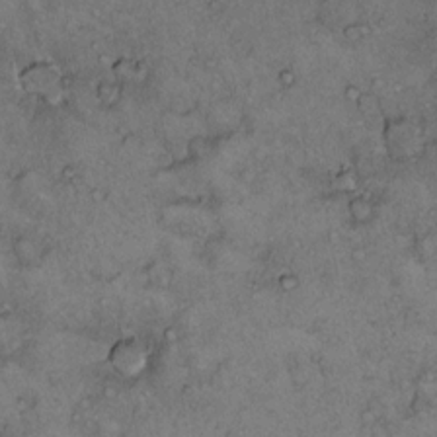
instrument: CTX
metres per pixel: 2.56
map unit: Hto
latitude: 12.0633
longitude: -58.4601
